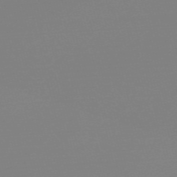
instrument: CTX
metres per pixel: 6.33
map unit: Nve
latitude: -57.2565
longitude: 62.3117
